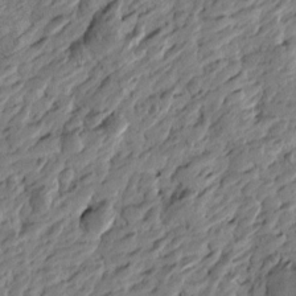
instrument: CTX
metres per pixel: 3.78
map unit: Htu
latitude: -3.3320
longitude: -179.1592
